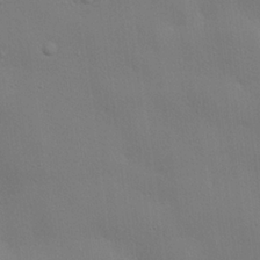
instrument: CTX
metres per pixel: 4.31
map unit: lHvf
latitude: 22.6868
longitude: 141.1809
